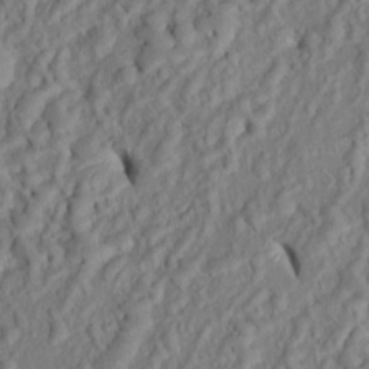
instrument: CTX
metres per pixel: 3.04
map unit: Htu
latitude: 1.1025
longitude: 149.5399
